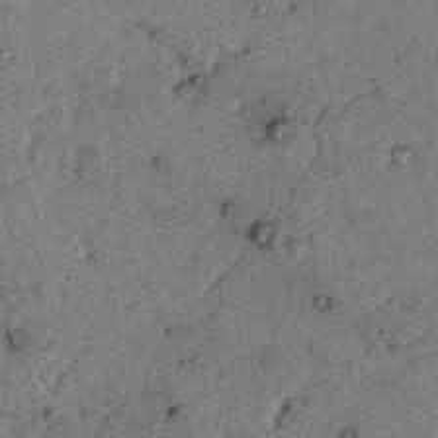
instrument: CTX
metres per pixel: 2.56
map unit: lAvf
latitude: 4.6679
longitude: 158.7841
